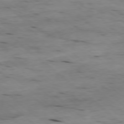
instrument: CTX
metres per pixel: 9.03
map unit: Ap
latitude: -78.7274
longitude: -88.5924
